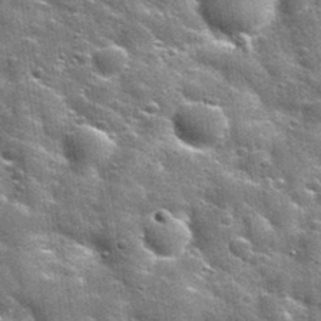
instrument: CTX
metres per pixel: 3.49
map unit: Nhu
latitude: 32.1199
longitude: -54.0822
